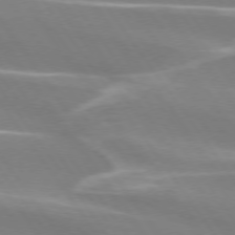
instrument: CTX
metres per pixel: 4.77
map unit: lApd
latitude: 74.0255
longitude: -62.2901
